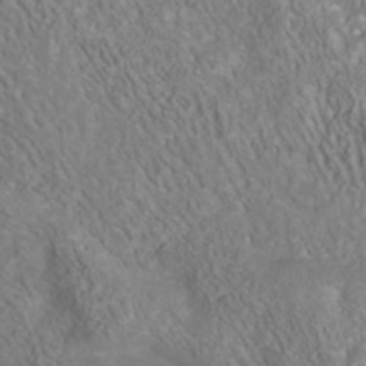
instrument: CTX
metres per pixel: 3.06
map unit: Nhu
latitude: -40.4062
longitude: -83.4426
